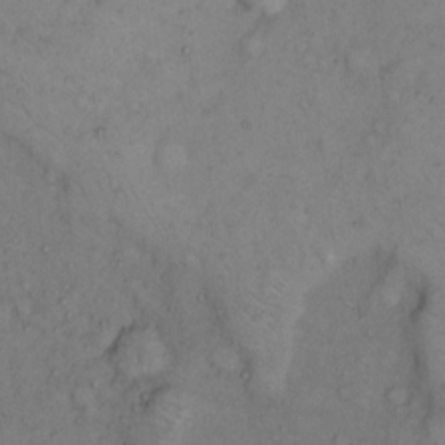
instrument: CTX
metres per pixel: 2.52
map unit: Hto
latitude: 11.0459
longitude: -62.1389
